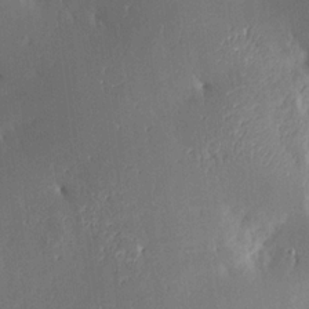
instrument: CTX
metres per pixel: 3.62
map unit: Aa
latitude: 15.4805
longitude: -148.4034
